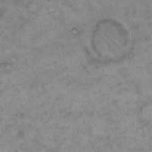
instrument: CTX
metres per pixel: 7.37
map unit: Hto
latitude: 8.9136
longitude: -60.1389
